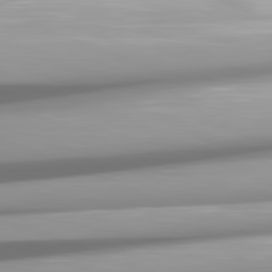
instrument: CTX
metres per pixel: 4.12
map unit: lApd
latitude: 81.9150
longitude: -147.4049
